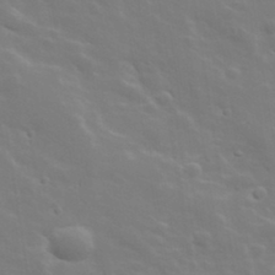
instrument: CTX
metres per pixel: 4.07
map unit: lHvf
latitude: 33.7261
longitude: -82.7246
